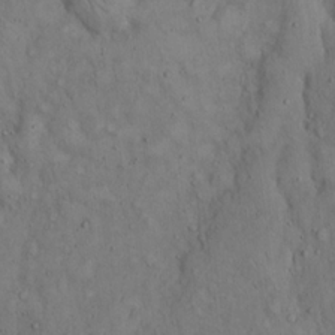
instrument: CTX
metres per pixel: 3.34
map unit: Hto
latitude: 14.8191
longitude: -57.9906
